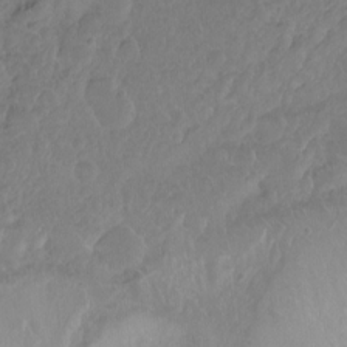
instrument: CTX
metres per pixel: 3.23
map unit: Hto
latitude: -8.5574
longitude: -42.0822
